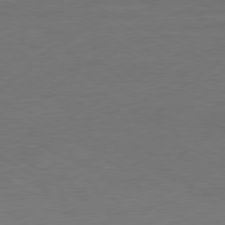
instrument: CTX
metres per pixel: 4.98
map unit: Ap
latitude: -79.8044
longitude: -57.3859
